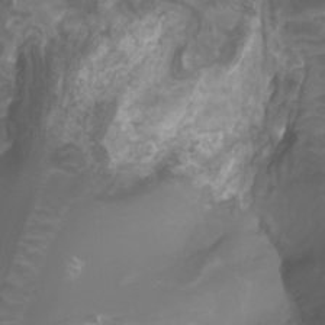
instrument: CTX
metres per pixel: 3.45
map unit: Nhu
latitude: -10.4062
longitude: -68.8947
